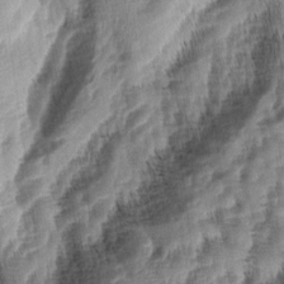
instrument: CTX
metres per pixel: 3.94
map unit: lAa
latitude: -5.2942
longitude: -123.9150
